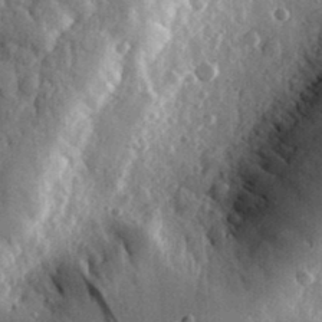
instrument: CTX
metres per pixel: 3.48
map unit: eHh
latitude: 33.6505
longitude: -80.3467
